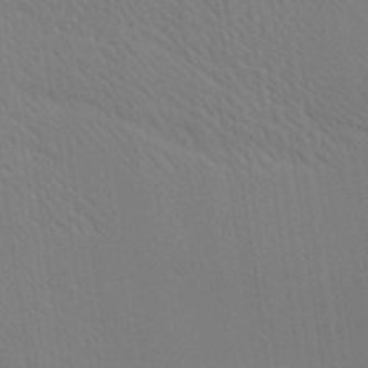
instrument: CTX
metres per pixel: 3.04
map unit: Ave
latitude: 20.3279
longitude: -139.0836
